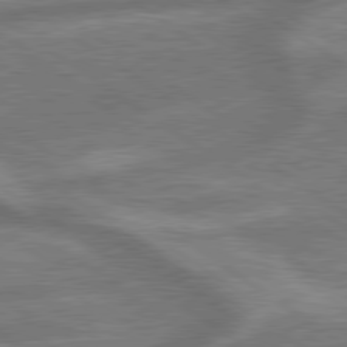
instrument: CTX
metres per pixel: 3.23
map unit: lApd
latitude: 79.5560
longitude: -171.6316
